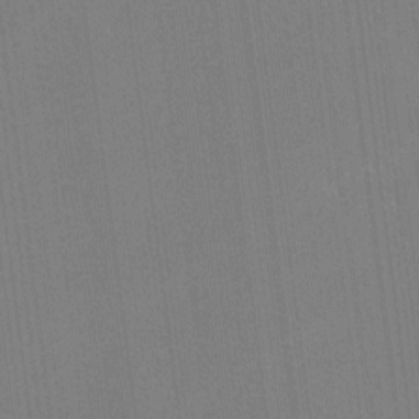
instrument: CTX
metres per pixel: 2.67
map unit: lHvf
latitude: -11.3510
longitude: -104.3657
